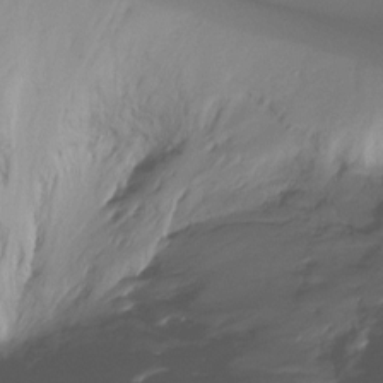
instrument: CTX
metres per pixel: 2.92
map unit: Ht
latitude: -16.0472
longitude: -43.4993
